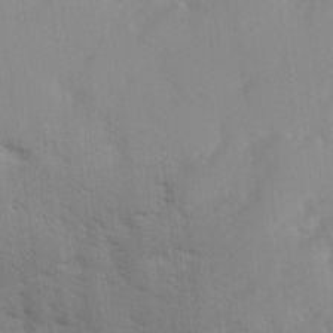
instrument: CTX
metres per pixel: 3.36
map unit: Ave
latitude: 10.8002
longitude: -102.6112
